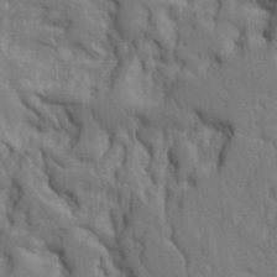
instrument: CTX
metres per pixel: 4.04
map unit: Ht
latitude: 9.2915
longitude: -77.1025
